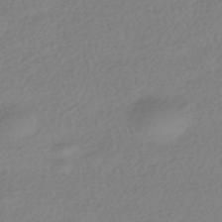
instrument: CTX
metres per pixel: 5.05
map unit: HNhu
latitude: -43.4832
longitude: 96.4629
